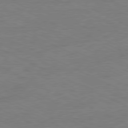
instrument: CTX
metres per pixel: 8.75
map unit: Ap
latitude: -81.2376
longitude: -85.2726
